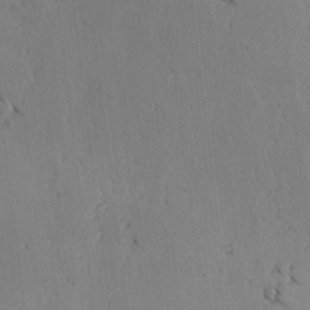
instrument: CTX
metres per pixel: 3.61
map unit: lAvf
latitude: -5.0108
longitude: -113.4804
